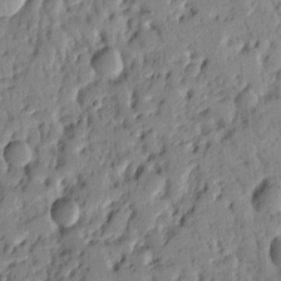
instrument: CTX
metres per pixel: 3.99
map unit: Ht
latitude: 10.4223
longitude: -77.9150
